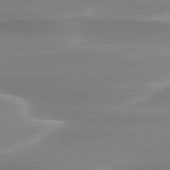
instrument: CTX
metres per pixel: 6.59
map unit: lApd
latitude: 79.6127
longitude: -115.0269
